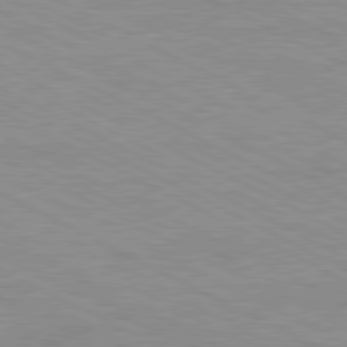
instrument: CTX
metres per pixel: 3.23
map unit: Ap
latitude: -82.1606
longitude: -72.9514
